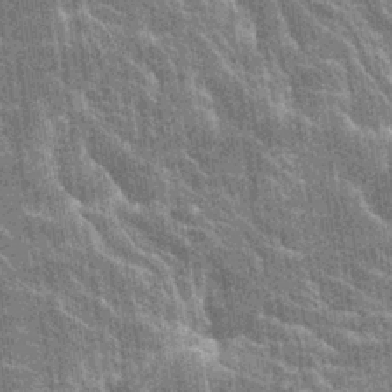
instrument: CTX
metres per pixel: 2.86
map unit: Hto
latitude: 22.9136
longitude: -40.7246
